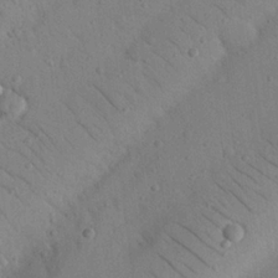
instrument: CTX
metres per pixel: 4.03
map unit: Nhu
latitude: 23.2159
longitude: -74.2900
